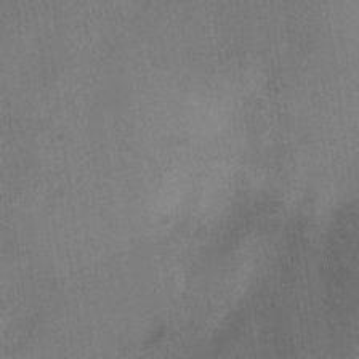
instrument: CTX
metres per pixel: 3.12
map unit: Ht
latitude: -4.1416
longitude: -17.2348
